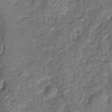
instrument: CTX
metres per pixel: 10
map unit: Nhu
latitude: -19.5210
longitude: -58.1011
